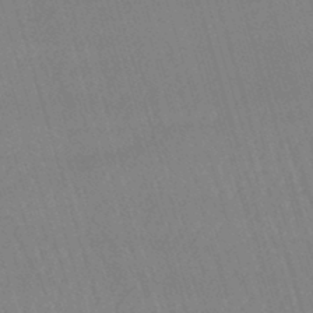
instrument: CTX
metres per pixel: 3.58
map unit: lHb
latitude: -44.4062
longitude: 77.3699
